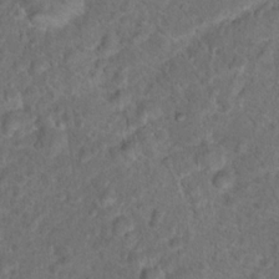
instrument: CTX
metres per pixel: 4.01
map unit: Hto
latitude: 17.9150
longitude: -40.8757
